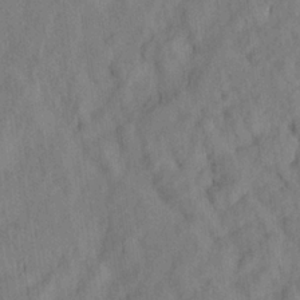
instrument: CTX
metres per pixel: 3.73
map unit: eHh
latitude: 24.6868
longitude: -80.0633
